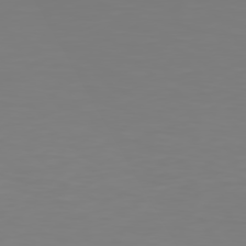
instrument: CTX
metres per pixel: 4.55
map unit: Hpe
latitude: 78.0255
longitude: -141.8205
